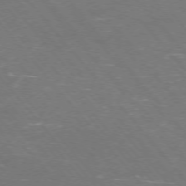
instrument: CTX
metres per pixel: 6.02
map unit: Ap
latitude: -75.7667
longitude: -69.2348
